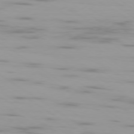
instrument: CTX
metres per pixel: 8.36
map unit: Ap
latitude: -79.3698
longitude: -102.8569
